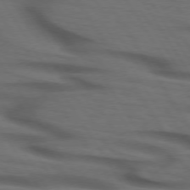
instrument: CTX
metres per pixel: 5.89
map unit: lApd
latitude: 73.6316
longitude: -74.1767
